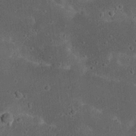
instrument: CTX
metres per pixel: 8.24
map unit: Nhu
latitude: 22.7813
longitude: -71.3670
